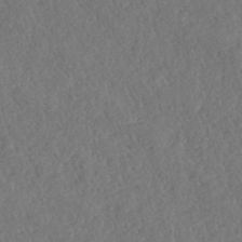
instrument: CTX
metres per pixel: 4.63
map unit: ANa
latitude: 40.2900
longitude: 18.6330
